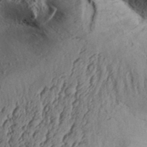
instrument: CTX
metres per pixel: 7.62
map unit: Aa
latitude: 32.1767
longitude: -134.6868
